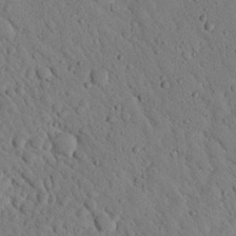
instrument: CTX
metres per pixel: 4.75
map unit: Nhu
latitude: 22.7246
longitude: -76.3845
